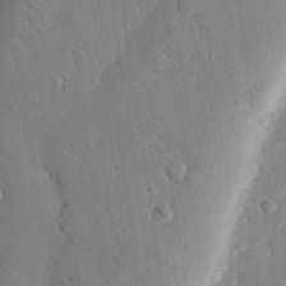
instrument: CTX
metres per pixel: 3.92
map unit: eHh
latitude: 28.6679
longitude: -79.8584
